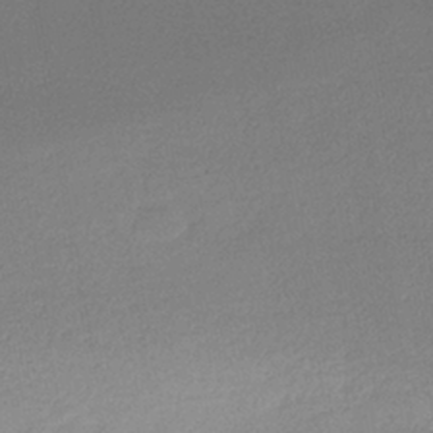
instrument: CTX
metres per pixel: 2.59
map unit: HNhu
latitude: -40.2172
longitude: 95.1620
